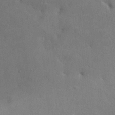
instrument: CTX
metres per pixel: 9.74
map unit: HNhu
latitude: 6.7246
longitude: 3.8422
